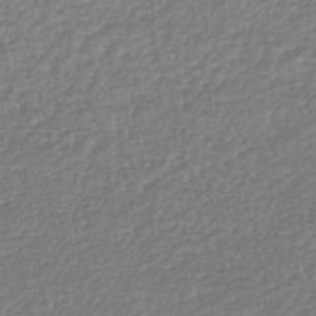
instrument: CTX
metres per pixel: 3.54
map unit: lHb
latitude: -45.6911
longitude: 60.9353
